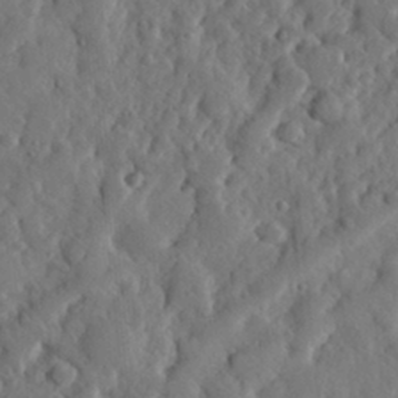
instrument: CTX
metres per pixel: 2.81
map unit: eHh
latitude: 30.1200
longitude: -77.8772
